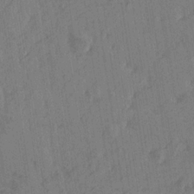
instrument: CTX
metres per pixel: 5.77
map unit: Htu
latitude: -4.6896
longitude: -177.4993
